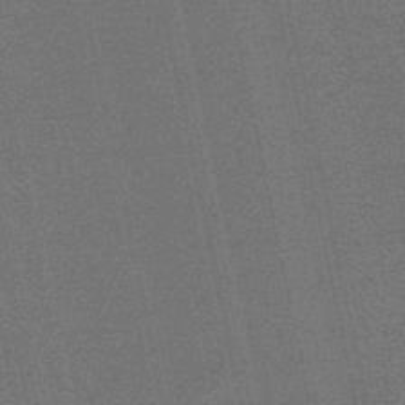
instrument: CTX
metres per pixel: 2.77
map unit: eHb
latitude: -50.2739
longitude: 79.6910
